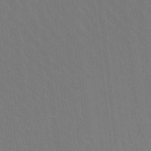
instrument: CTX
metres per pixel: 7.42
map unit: Ht
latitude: -9.2943
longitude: -38.9703
